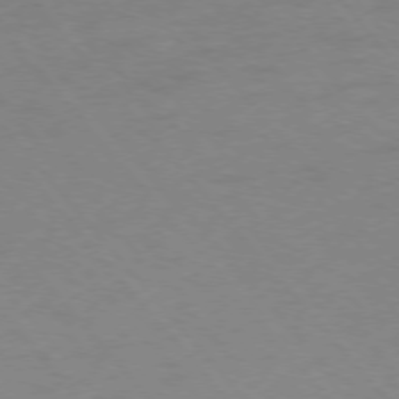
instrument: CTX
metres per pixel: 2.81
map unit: Ap
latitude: -76.7274
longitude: -64.4979
